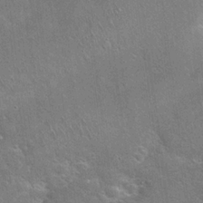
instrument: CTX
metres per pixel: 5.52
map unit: Hto
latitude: 19.7827
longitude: -51.5749
